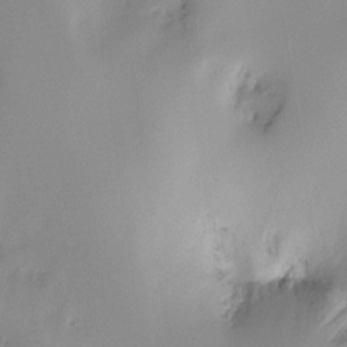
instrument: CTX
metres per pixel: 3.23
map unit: Ht
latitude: -16.5385
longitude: -48.7813
